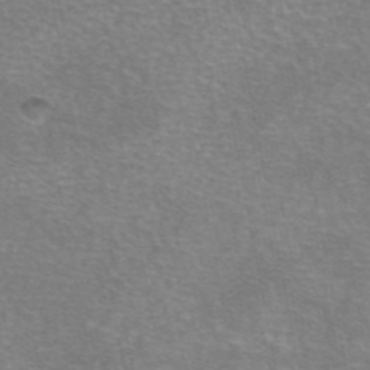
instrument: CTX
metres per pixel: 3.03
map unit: eAb
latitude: 46.2145
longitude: 102.1417
